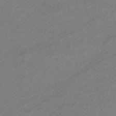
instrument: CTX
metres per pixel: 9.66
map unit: eHb
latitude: -37.0297
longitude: 75.6533
